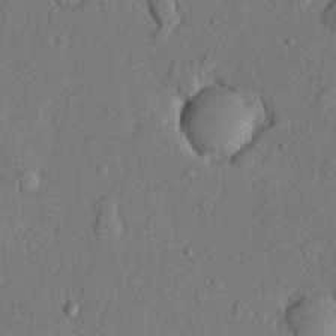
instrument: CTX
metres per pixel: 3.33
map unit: lHvf
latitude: 21.7261
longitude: 144.3117
